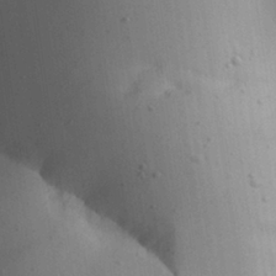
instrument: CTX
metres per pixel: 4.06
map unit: Aa
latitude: 27.3104
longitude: -128.8380
